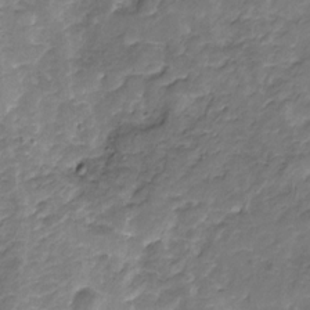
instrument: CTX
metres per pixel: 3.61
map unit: Nhu
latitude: -19.5021
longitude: -56.4601
